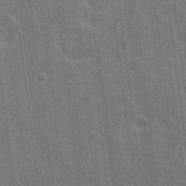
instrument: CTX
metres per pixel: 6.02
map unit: Nhu
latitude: 19.0458
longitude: -30.5357
